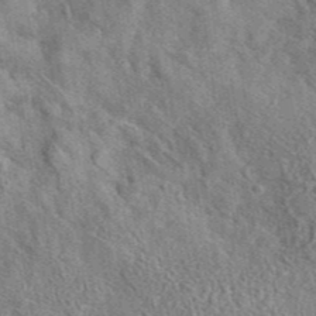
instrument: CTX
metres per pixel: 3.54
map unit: eAb
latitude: 42.0255
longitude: 110.8597
